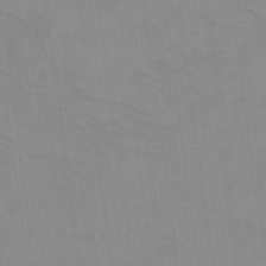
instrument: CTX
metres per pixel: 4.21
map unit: eHh
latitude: -8.8219
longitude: -68.2900
